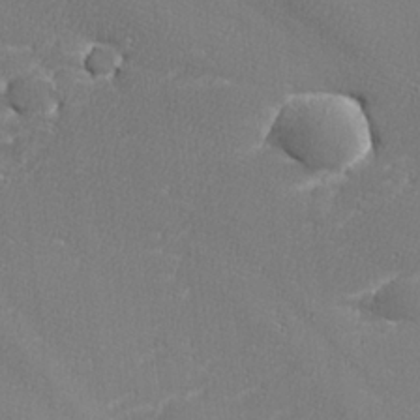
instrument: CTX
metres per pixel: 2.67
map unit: lHvf
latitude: 25.1214
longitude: 141.2754
